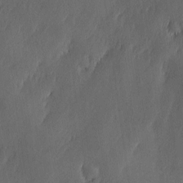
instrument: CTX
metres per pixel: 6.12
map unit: Ave
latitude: -10.9731
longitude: -121.6883
